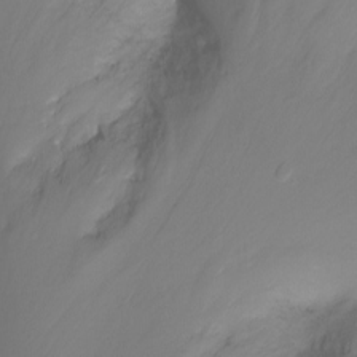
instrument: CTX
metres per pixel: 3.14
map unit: Nhu
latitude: -11.6722
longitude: -64.5924
